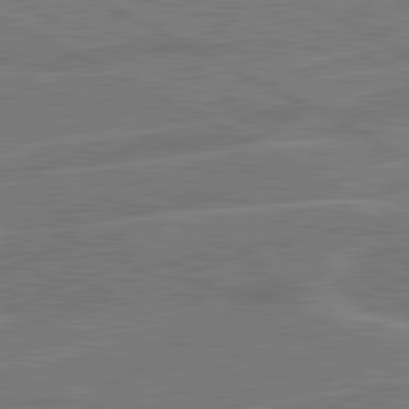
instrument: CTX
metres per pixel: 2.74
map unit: lApd
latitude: 81.1025
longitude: 121.9178
